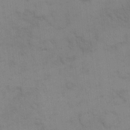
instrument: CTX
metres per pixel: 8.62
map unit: eHh
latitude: 17.5182
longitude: -66.4412
